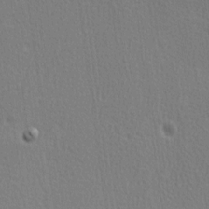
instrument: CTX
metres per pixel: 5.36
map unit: Hve
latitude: 2.4601
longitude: -125.3670
